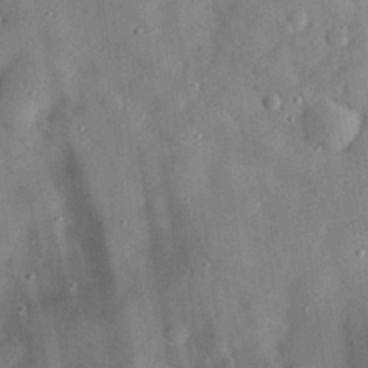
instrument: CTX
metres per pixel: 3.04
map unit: eHh
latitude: 29.9906
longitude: -71.8772
